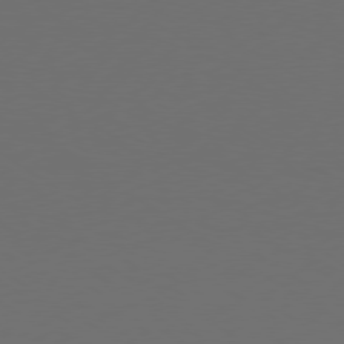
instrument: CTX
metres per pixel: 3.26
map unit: Ap
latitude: -79.6344
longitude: -64.5924
